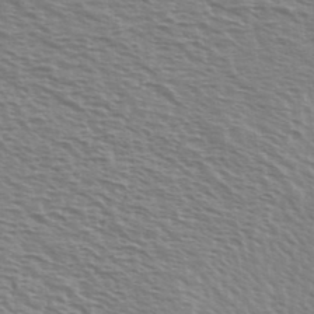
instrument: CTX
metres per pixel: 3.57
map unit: Ave
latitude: 37.5182
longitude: -112.8380
